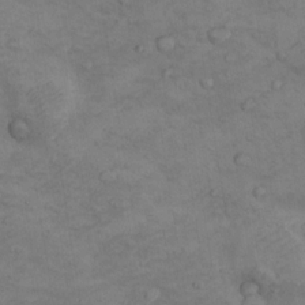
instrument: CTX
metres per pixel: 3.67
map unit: Nhu
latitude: 8.7624
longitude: -25.0836
